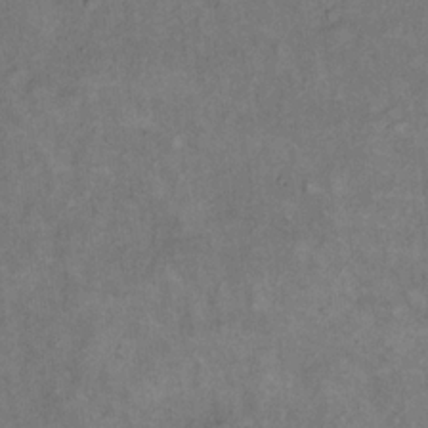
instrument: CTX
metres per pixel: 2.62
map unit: eHh
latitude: 17.9150
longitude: -62.4412
